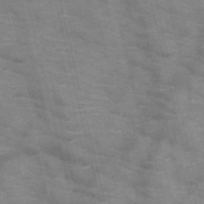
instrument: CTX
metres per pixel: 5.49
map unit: HNb
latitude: -47.5966
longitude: -47.9717
